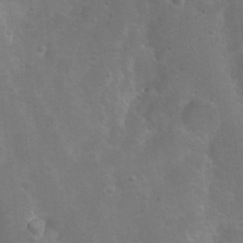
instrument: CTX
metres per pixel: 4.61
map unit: Nhu
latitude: 9.0081
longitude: -22.3845
